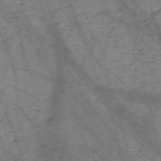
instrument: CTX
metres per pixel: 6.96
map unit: Nve
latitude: -59.0486
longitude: 64.2173
